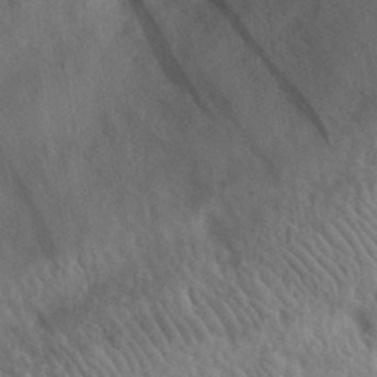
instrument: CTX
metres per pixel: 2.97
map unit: eHh
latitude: 30.4034
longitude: -72.2145
